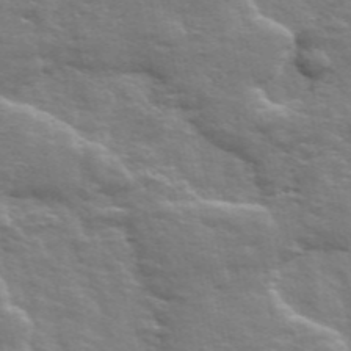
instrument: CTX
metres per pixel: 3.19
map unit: ANa
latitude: 48.1389
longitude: -76.6490
